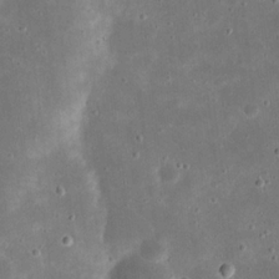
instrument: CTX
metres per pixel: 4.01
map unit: eHh
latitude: 20.9514
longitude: -67.6127
